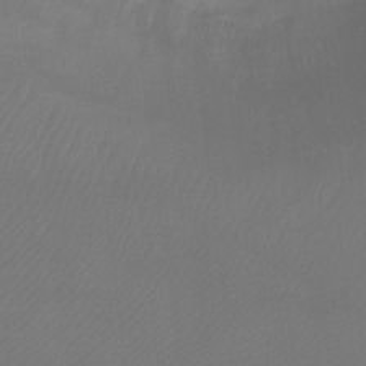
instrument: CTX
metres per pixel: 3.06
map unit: Ht
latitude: -9.1998
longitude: -33.4804
